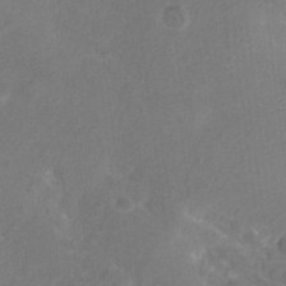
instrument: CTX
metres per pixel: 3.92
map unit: Htu
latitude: -12.1417
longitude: -74.1200
